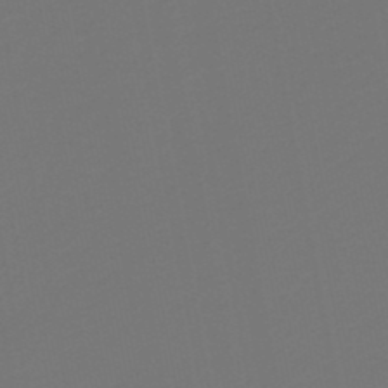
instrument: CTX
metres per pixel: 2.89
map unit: HNb
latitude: -46.8975
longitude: 56.7085
